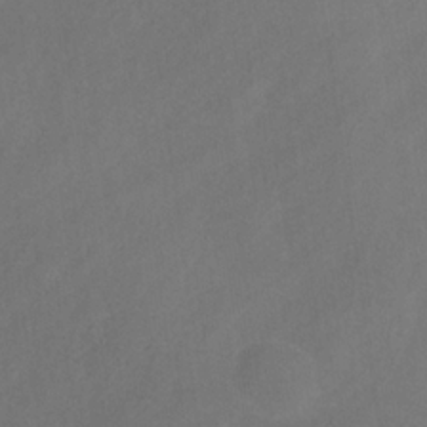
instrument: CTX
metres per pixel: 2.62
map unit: HNb
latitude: -30.9541
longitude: 62.8975
